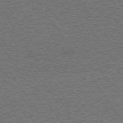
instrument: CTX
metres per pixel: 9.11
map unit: Hpe
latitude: 74.1767
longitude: -130.3090
